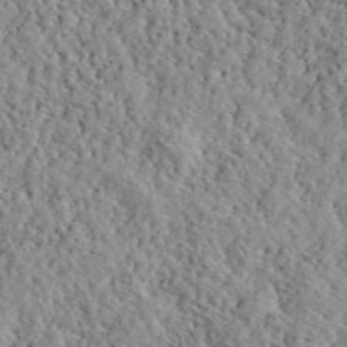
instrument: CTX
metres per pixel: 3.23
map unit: lHvf
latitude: 40.6679
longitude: -86.1767
